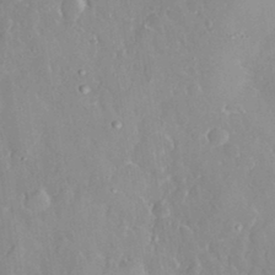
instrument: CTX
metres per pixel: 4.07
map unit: eHh
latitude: 32.7813
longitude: -59.9339
